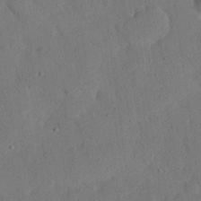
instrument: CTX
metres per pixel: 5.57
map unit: eHh
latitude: 25.9528
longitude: -80.4790
